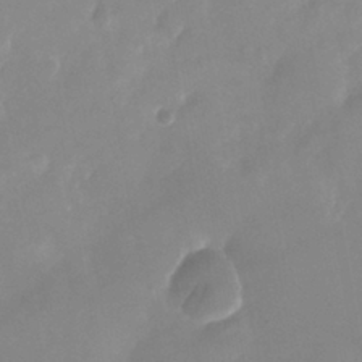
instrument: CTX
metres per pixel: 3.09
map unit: Nhu
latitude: -25.5777
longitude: -70.1200
